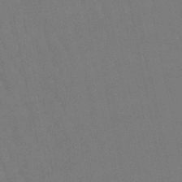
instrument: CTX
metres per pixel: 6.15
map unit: eHb
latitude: -50.5007
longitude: 70.7652
